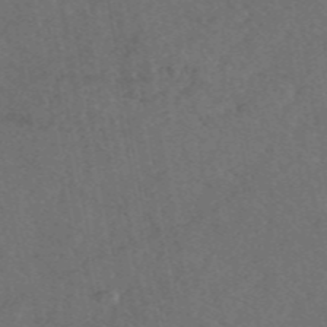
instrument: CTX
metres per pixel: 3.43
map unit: eAb
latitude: 47.8017
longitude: 112.1417
